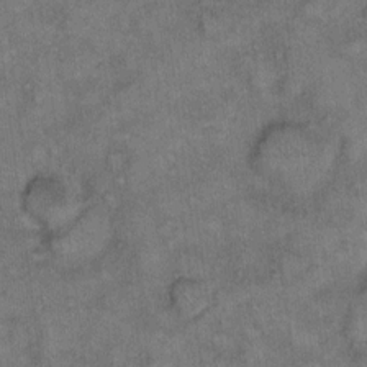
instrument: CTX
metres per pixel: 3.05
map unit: eHh
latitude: 10.1767
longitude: -63.7072
